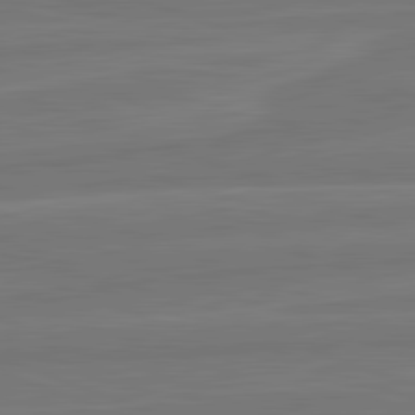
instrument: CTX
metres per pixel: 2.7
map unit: lApd
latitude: 82.1955
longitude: -175.5560
